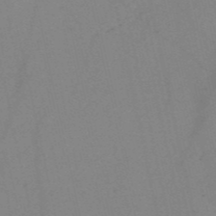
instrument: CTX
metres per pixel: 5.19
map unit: HNb
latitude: -52.9352
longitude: -42.1389
